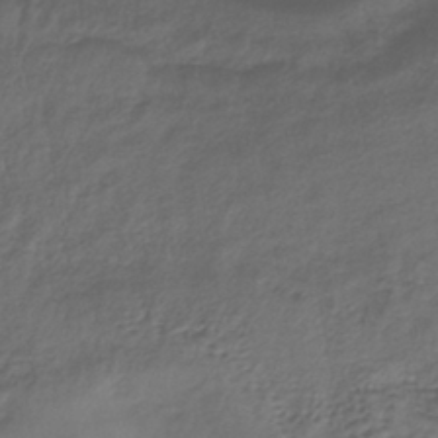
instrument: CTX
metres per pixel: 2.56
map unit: lHb
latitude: -39.8800
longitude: 75.1243
